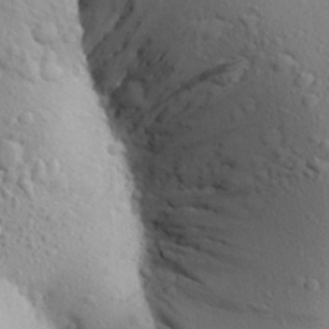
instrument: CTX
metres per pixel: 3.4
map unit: Aa
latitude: 24.8946
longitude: -148.2711
